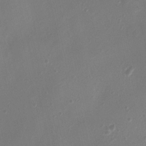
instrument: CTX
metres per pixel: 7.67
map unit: Nhu
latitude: 5.0080
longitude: -16.5357
